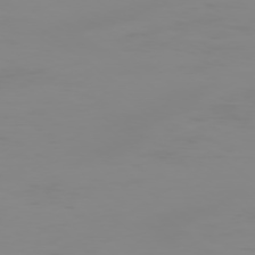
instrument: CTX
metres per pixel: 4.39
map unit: Ap
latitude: -78.6329
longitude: -95.5371
